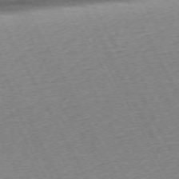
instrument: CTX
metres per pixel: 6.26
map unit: Hpe
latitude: -72.0472
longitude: 10.8219
